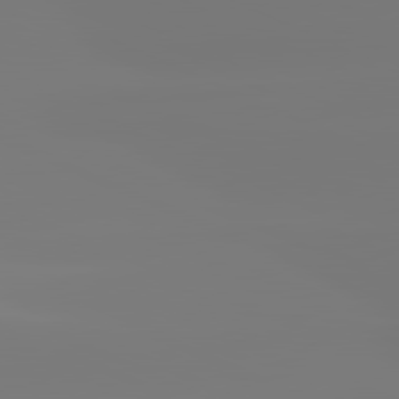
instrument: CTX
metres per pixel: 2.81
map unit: lApd
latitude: 81.5749
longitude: -149.1403
